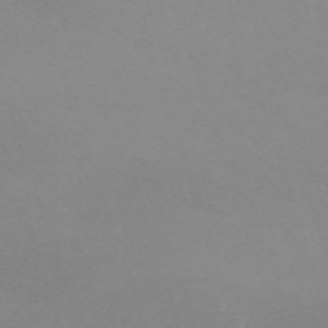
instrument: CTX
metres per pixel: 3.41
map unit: eHh
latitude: -62.6140
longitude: 48.8597
